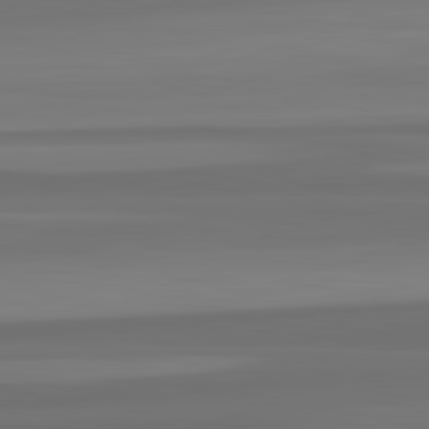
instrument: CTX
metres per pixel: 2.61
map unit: lApd
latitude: 82.9135
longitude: 164.0094
